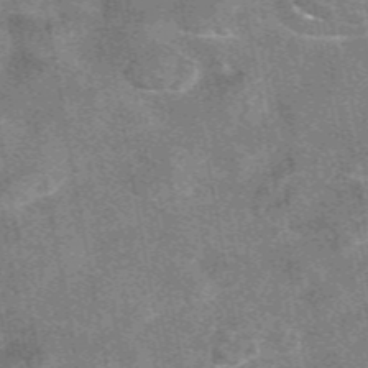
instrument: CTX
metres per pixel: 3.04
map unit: eAb
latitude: 47.8584
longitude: 122.3873
